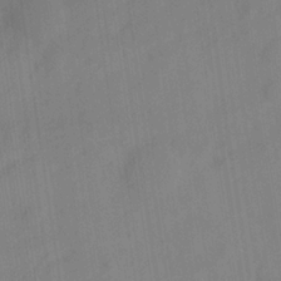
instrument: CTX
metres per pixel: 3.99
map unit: Ave
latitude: 22.1578
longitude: -137.6694
